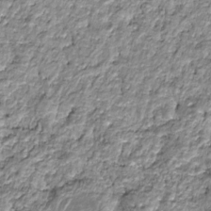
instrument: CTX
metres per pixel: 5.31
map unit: HNhu
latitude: -21.9556
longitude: 85.0108
